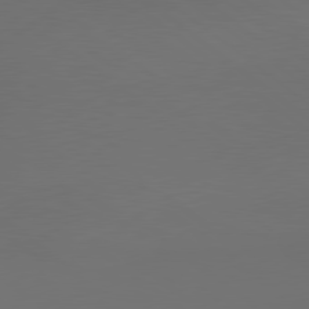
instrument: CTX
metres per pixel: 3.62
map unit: lApd
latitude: 79.2537
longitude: -173.0080
